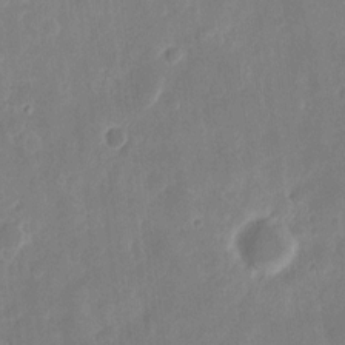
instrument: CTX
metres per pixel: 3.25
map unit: eHh
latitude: 13.7639
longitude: -72.7813
